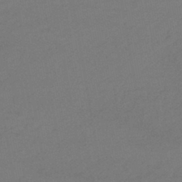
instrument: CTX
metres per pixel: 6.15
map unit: eHb
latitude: -43.5021
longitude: 88.3117
